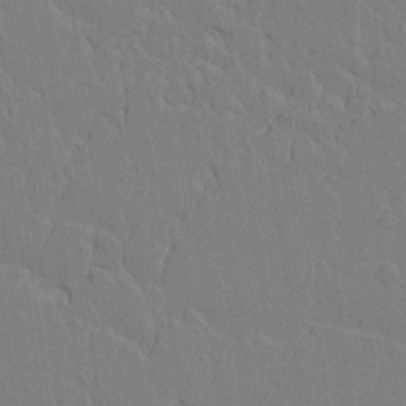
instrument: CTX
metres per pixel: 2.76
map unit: lAvf
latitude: 14.9325
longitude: -126.9703
